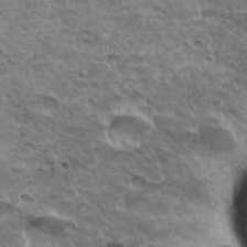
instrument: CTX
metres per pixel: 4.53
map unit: Hto
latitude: 32.2711
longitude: -40.1766
